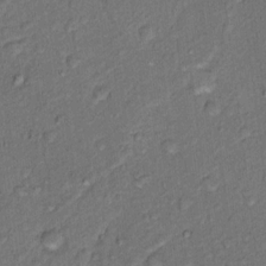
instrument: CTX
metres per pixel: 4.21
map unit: Hto
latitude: 15.3671
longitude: -31.0648
